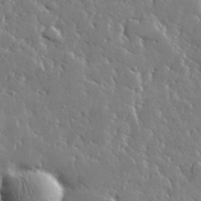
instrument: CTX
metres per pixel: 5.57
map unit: lHvf
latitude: 32.4223
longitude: -93.0647
